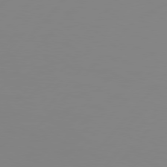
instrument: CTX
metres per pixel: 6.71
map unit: Hpe
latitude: 77.5182
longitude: -124.4979
